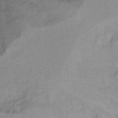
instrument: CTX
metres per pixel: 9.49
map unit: Hto
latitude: 6.7435
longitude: -36.0255
